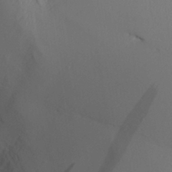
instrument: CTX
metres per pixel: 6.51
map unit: Aa
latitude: 30.7625
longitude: -141.0269
